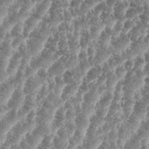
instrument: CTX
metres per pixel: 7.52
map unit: eHh
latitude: 35.2348
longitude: -135.8016
